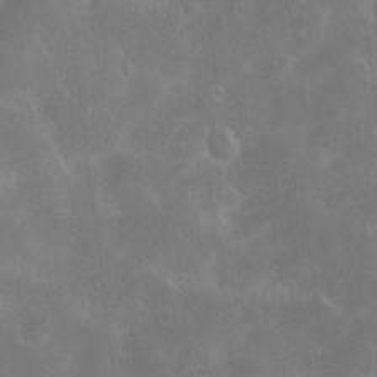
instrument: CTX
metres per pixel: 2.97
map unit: Hve
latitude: -11.5210
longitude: 175.1620
